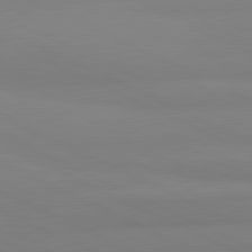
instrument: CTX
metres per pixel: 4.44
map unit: lApd
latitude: 81.7450
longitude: 179.3698
